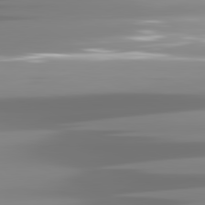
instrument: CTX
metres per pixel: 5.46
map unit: lApd
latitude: 81.7450
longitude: -139.1214
